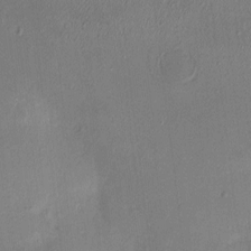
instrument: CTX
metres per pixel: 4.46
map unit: HNhu
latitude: 4.9514
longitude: 11.0487
